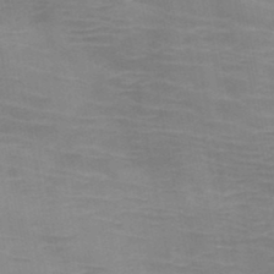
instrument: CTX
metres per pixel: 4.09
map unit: HNb
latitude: -46.9352
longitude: -47.2537
